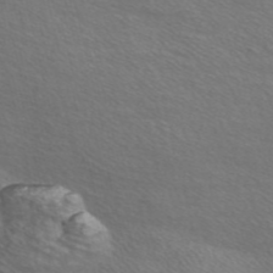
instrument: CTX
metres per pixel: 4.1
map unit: Nve
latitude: -56.2739
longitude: 52.8597
